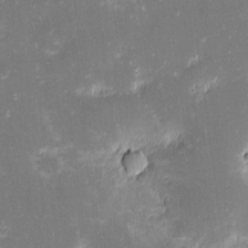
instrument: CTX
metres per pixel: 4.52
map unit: eHh
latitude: -2.4440
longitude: -86.3845
